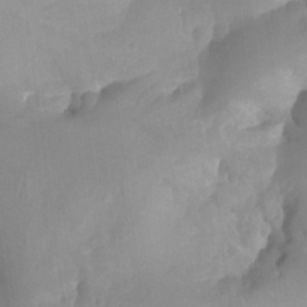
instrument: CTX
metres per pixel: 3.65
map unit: Aa
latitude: -13.5777
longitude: -59.2915
